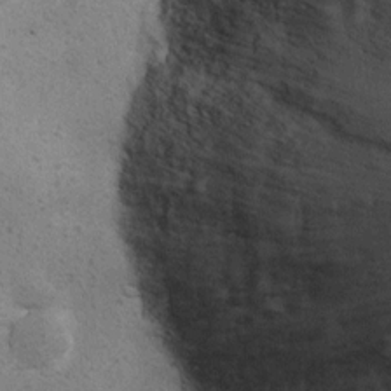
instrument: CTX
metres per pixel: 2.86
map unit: Ht
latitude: 9.0458
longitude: -36.8002
